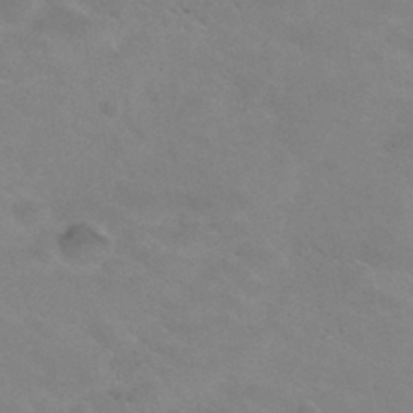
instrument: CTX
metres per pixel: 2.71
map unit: Hto
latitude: 31.0648
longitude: -47.6505
